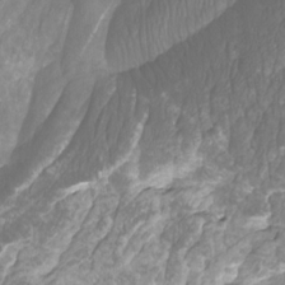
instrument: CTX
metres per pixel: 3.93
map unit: Htu
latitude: -10.7463
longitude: -73.8205
